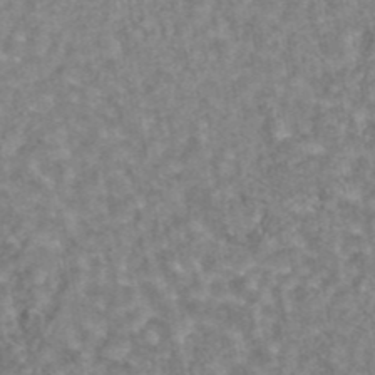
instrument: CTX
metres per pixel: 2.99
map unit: eAb
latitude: 44.4223
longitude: 106.3684
